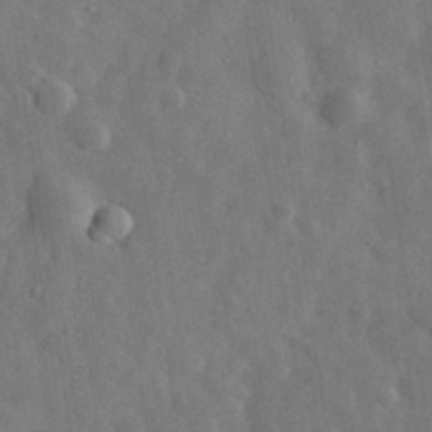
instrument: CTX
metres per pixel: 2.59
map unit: eHh
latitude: 31.5560
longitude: -77.5560
